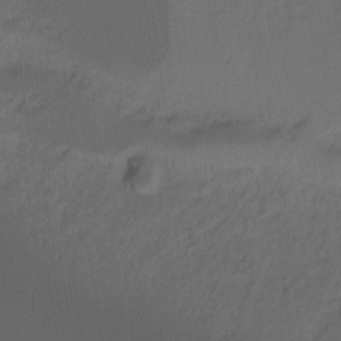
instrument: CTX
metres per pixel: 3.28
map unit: Hto
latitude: -7.6533
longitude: -50.7246
